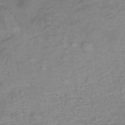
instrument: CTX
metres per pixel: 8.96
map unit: lHb
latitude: -33.8423
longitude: 65.0109
